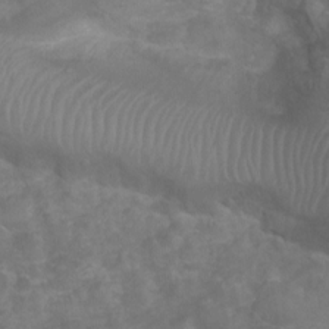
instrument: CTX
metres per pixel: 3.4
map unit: Ht
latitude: -6.3117
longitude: -21.8017
